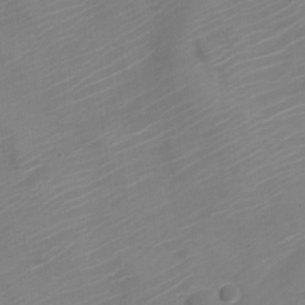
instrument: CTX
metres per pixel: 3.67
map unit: Nve
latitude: -21.1242
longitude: 106.2173
